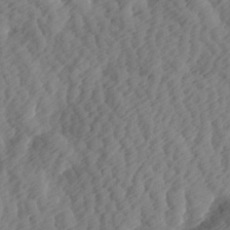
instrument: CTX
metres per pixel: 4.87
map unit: Hve
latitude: 13.8583
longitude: -91.6316
